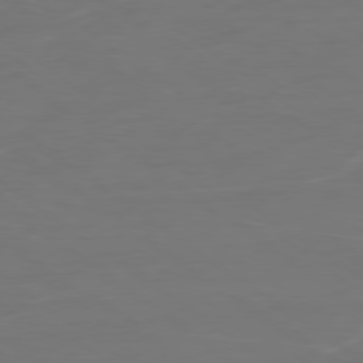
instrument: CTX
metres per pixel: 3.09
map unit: Ap
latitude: -79.9745
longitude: -60.1200
